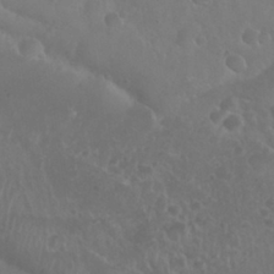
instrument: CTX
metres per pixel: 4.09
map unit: Nhu
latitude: 29.1214
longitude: -55.5749
